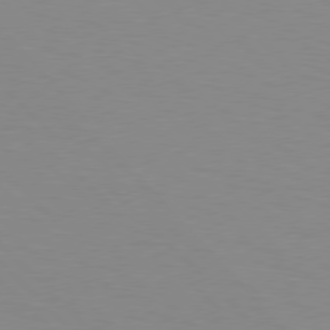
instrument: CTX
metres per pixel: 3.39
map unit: Hpe
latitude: 77.5938
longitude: -160.2522
